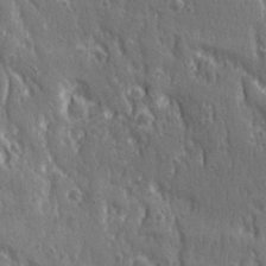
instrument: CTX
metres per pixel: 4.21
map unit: Ave
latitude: 22.1200
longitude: -134.7624
